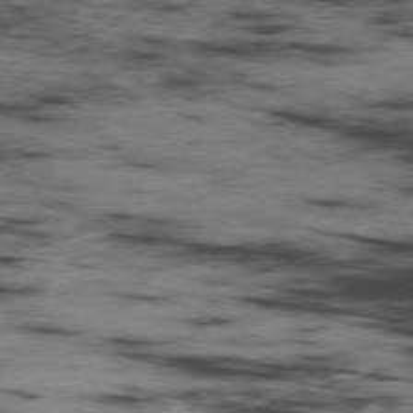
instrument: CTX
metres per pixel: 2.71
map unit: Hpe
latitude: -78.7085
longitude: 13.6155
